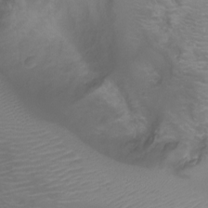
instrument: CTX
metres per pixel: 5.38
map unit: Ht
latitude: -7.2754
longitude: -20.6113
